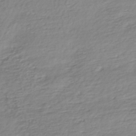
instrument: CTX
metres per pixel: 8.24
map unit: lHb
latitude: -40.4251
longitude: 73.4832
